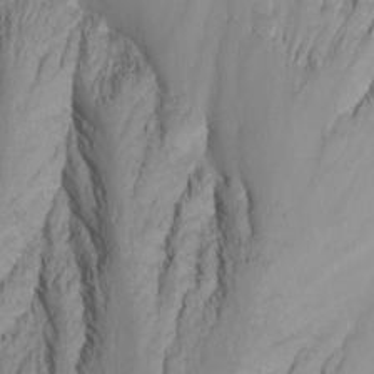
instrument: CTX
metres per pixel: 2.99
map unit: Nhu
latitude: -13.2754
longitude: -65.4427
